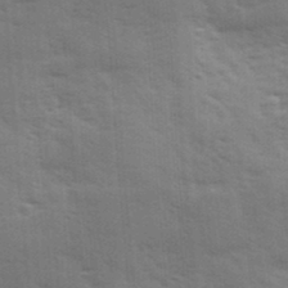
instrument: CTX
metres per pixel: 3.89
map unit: Ave
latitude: 11.6694
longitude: -102.4979
